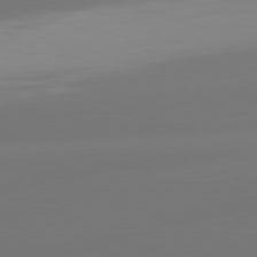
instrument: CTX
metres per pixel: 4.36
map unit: lApd
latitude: 81.3671
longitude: -165.5371
